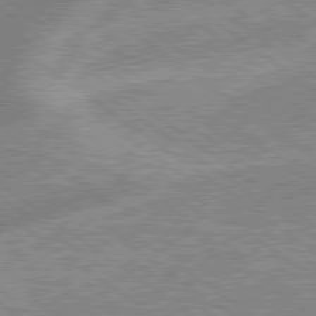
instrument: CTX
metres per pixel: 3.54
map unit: lApd
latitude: 79.0648
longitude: -169.4049
